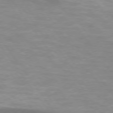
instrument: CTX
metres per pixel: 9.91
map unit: lApd
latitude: 75.0081
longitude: -49.4993
